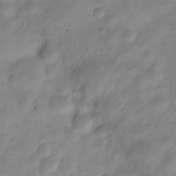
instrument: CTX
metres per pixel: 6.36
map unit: Nve
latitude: -23.6344
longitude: 105.7288
